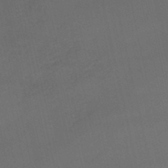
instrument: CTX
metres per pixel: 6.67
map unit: lHb
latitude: -46.6707
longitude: 77.2376
